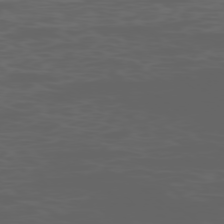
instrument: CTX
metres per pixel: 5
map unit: Ap
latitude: -77.2754
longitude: -75.6883
